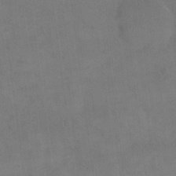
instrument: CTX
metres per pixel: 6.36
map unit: eHh
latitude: 18.1389
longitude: -65.7072
